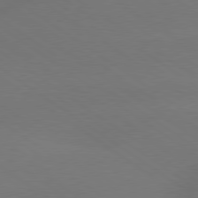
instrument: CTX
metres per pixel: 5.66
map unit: lApd
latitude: 79.2537
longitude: -151.8772
